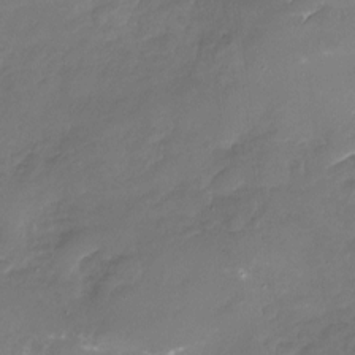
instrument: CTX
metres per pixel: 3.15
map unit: Nhu
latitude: -16.8975
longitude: -57.4237
